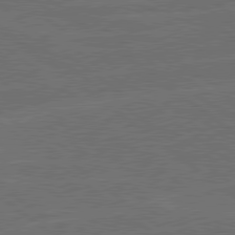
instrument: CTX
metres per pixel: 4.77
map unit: lApd
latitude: 79.2726
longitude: -123.8772
